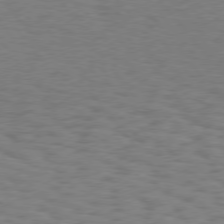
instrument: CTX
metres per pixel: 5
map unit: Hpe
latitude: 75.8017
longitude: -133.8205
